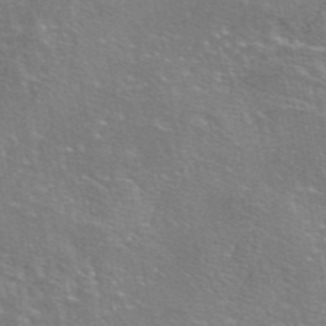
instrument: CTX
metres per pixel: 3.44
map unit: eAb
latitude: 46.1200
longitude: 106.5007
